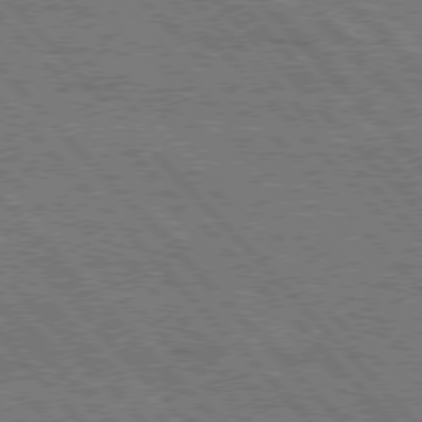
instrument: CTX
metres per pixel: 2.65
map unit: Hpe
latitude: 76.3467
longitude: -151.1970
